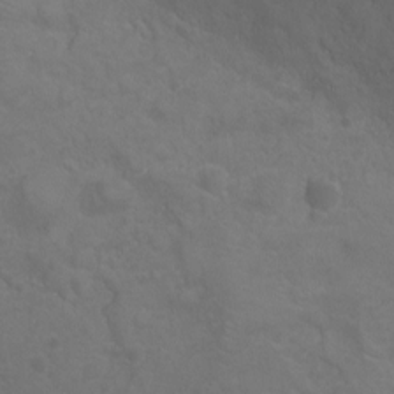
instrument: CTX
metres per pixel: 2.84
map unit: Nhu
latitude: -10.2740
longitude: -20.6491
